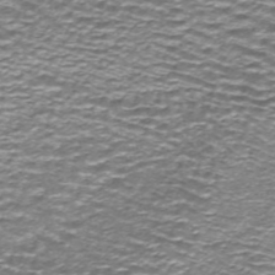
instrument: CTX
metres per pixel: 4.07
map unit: HNhu
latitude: -44.4818
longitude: 105.8422
